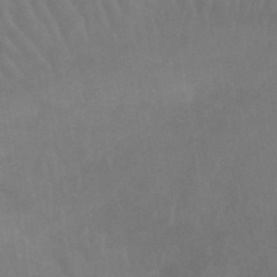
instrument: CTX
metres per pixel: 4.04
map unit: lHb
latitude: -45.5588
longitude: 66.6329
